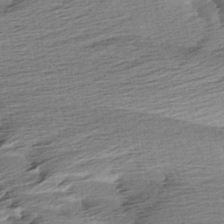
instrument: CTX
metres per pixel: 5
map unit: Aa
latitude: 6.4034
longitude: -137.6316
